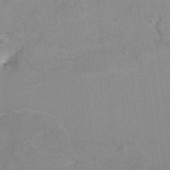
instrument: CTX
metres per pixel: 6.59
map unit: Hto
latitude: 7.7827
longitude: -30.4412
